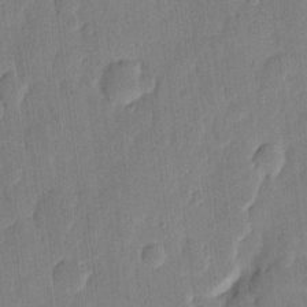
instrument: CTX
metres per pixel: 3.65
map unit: eHh
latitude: 7.1970
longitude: -71.1214
